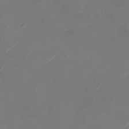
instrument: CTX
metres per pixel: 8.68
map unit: Nhu
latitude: -28.7274
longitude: -71.7261
